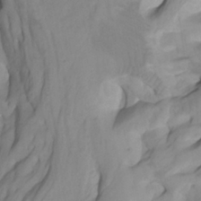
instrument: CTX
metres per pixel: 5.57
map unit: Htu
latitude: -8.4818
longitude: -65.5182
